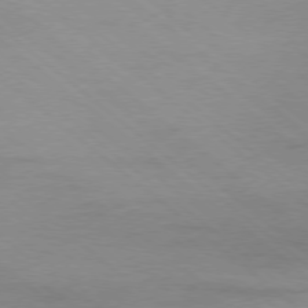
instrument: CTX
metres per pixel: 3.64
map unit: Ap
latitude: -78.5951
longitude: -55.1781
